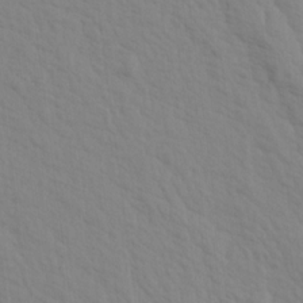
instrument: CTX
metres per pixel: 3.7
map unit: Aa
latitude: 16.4412
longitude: -143.6127
